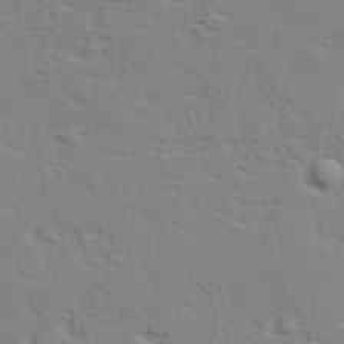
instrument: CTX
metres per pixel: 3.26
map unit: lAvf
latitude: 28.1767
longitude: -109.5371
